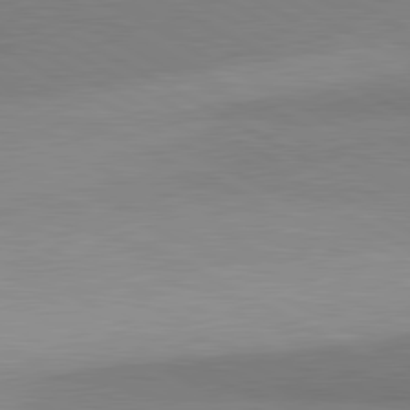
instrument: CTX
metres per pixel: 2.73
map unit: lApd
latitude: 80.9892
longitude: 158.9541
